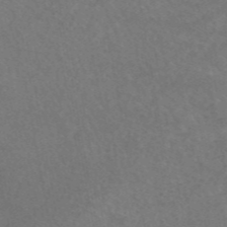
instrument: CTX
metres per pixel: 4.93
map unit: eAb
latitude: 45.1781
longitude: 123.6722
